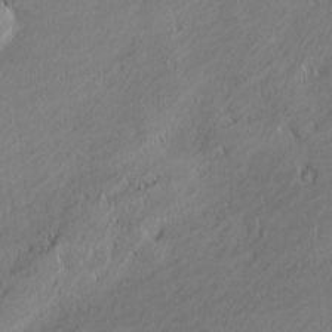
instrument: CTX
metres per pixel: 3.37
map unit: Nhu
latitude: 1.1025
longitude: -78.9892
